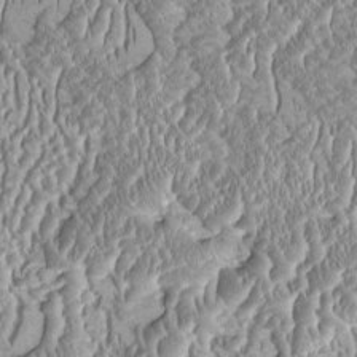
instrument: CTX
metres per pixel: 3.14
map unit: HNhu
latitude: -0.6897
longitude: 1.2565
